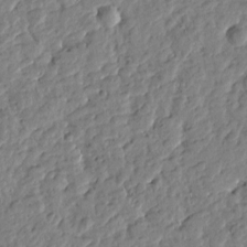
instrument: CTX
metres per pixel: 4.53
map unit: Htu
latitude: -0.8030
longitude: -178.6491
